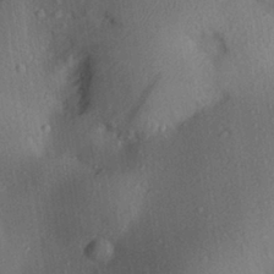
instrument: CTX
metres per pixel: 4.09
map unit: Aa
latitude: 28.7057
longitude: -145.6694
